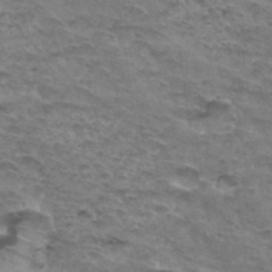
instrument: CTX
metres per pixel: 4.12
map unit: Hto
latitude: 33.0647
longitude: -46.5735
